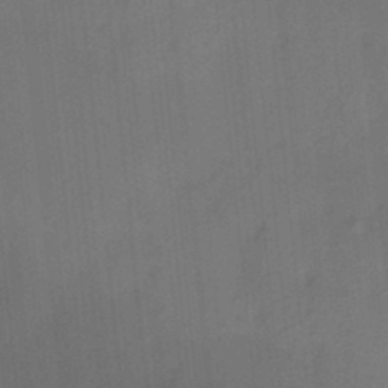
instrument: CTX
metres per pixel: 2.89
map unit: HNhu
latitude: 13.1781
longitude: 10.6708
